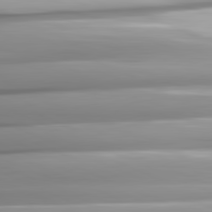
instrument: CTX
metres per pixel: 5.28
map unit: lApd
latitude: 81.8394
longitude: -146.7058
